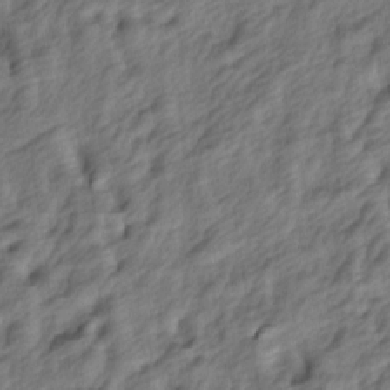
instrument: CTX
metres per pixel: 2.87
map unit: lAa
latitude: -5.0486
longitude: -123.5938
